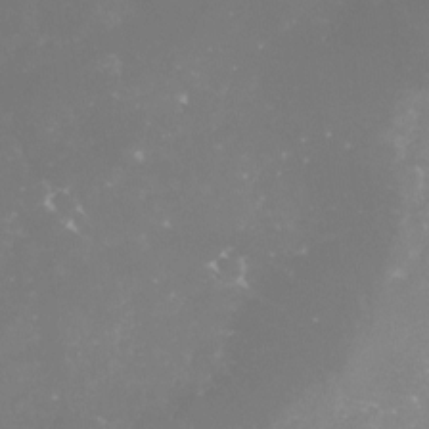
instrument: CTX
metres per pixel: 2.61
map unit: lHvf
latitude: -16.2173
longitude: -100.3278
